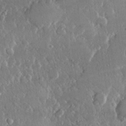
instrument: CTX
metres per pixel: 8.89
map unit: lHvf
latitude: 30.7813
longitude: -92.7624
